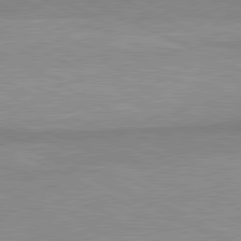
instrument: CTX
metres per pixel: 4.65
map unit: lApd
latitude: 80.8380
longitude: 156.9353
